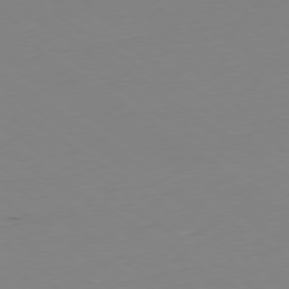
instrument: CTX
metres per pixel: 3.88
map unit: Hpe
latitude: -79.3887
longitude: 14.5574
